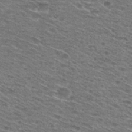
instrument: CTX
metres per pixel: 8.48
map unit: Hto
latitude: 28.9325
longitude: -47.1781
